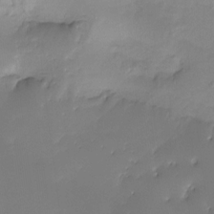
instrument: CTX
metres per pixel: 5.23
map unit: Ht
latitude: -16.5196
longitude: -46.2145
